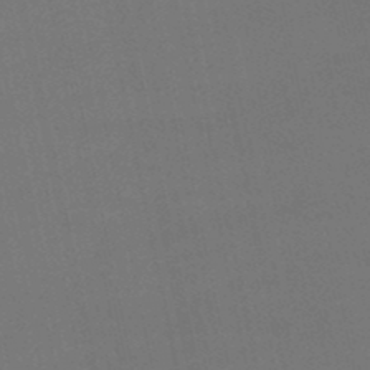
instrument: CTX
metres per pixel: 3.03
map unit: lHb
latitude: -46.7274
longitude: 58.7841
